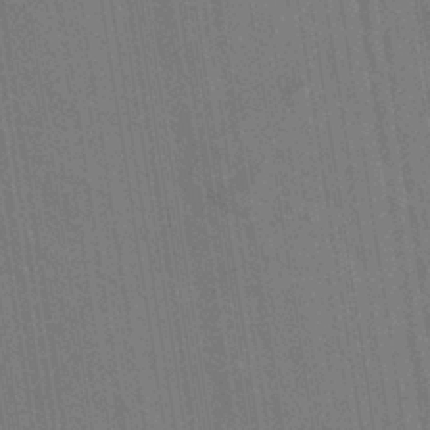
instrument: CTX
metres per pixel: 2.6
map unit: ANa
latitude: -38.2740
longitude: 96.0472
